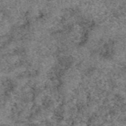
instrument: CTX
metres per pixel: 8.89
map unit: eAb
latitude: 49.5938
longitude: 109.3699
